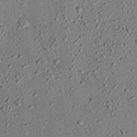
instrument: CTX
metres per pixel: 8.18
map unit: eHh
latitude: 25.5371
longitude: -78.2145
